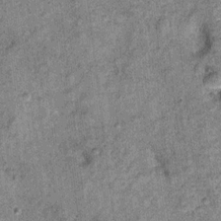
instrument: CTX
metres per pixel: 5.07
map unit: Ht
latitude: 9.8772
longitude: -38.4790
